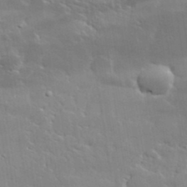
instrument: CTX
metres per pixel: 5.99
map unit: lHvf
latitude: 33.4804
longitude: -91.5560
